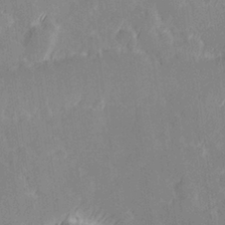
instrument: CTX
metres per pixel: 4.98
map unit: Hve
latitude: 27.4049
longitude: 145.1809
